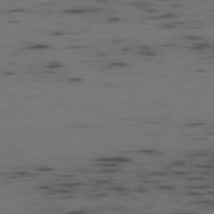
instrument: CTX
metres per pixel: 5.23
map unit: Ap
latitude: -78.0472
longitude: -74.4979
